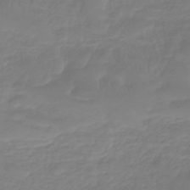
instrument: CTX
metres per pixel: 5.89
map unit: lHb
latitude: -41.0486
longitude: 67.1242
